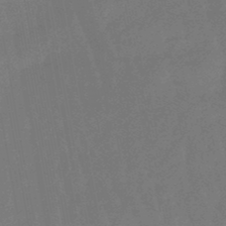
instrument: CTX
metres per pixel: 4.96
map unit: eHb
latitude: -47.0486
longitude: 82.1795
